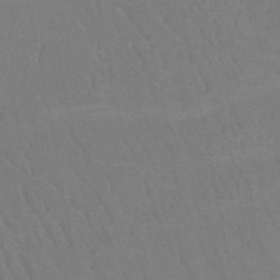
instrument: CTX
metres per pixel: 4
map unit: HNb
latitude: -51.7855
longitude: -49.8961
